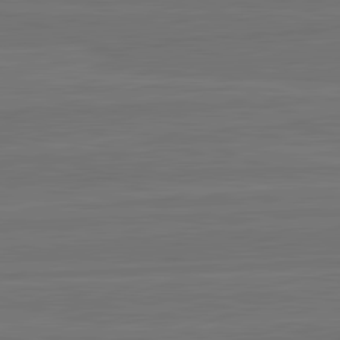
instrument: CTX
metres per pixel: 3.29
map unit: lApd
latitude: 82.4223
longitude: -179.2915
